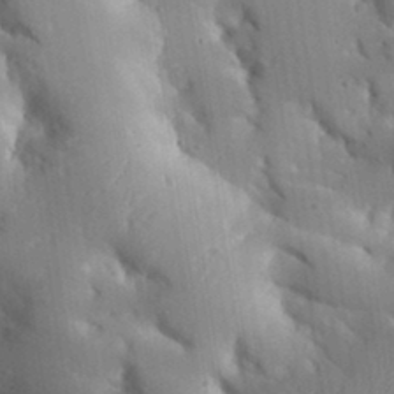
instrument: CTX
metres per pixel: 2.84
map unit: Aa
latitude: 32.8758
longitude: -144.5546
